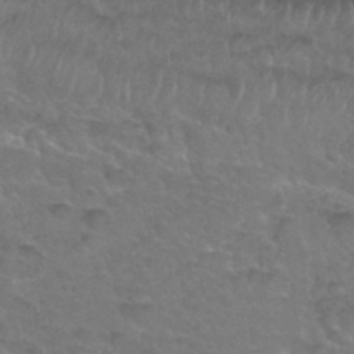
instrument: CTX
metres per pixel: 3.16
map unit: Hto
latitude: 35.8394
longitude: -49.9339
